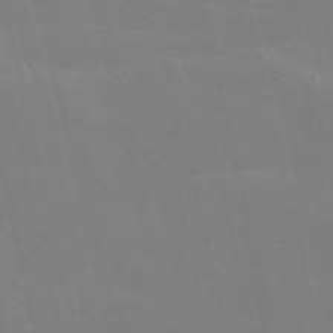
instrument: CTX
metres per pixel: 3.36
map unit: Nve
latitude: -57.9556
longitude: 61.0109
